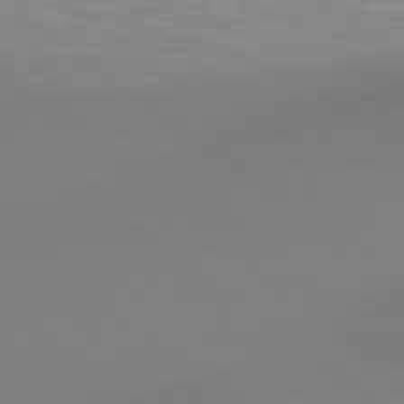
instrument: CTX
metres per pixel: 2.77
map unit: Hpe
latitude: 78.7247
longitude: 175.9556
